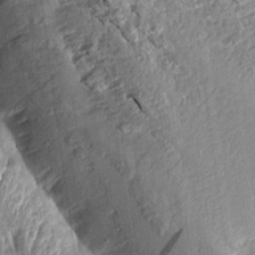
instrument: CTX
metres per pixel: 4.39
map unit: Aa
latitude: 14.4790
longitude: -143.5182
